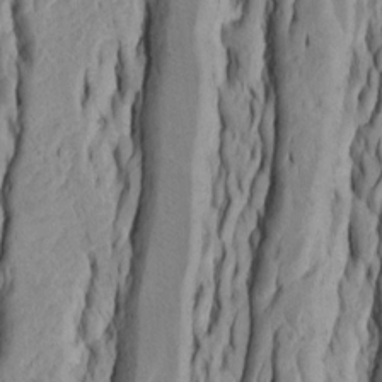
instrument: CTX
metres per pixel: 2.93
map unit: Htu
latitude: -5.6344
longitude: 151.6343
